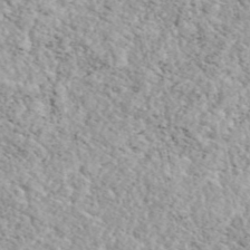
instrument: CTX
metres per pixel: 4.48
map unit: eAb
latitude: 44.0633
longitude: 114.0283
